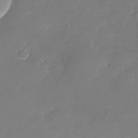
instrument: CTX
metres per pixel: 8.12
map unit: Nhu
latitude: -27.8989
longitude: -61.2348
